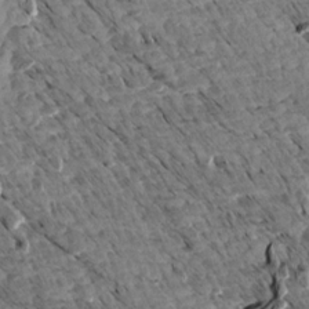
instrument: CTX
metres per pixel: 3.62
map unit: Aa
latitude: 13.2348
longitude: -141.5182
